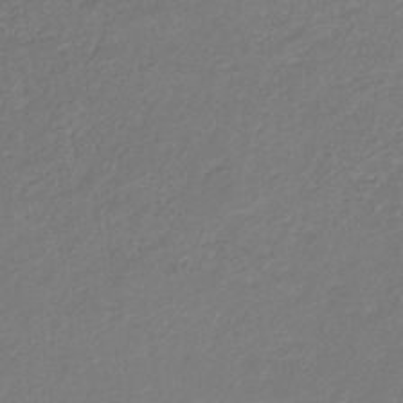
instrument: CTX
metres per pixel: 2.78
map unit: eHb
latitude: -31.2376
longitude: 67.0108
